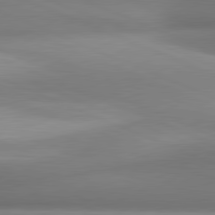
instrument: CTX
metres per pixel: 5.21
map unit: lApd
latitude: 81.3859
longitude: 141.9178
